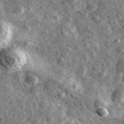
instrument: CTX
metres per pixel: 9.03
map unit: Ave
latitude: 38.3656
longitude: -107.5749
